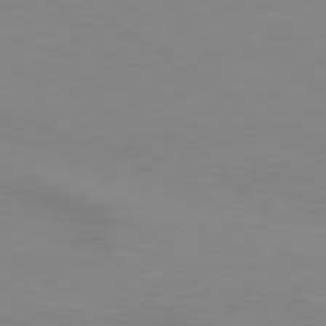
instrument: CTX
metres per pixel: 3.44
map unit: Hpe
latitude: 77.0269
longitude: -163.4049
